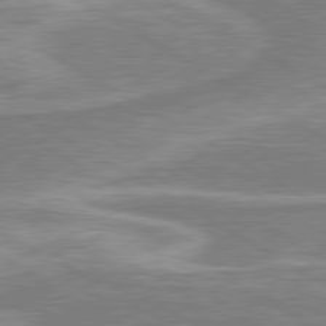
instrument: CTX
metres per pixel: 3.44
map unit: lApd
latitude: 80.1389
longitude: -178.2334
